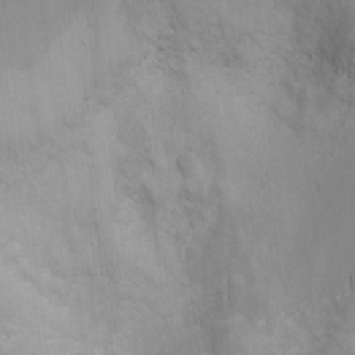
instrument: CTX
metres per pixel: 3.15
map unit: Ht
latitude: 3.7449
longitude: -28.4412
